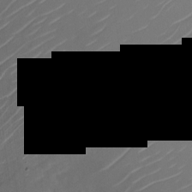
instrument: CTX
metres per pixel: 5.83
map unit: Nhu
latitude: -28.6707
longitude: -74.1200
